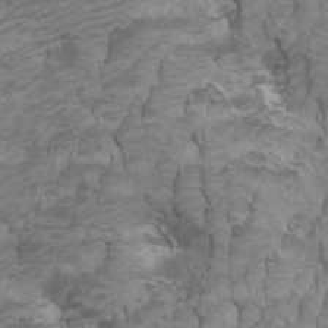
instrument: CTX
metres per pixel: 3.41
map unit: Htu
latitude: -5.7099
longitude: -72.3279
